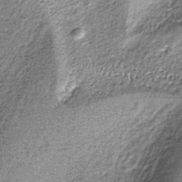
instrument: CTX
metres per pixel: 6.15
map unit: lHb
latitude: -38.0472
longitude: 65.9556
